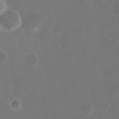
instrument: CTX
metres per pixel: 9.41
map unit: eHh
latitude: 19.8961
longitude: -64.9136
